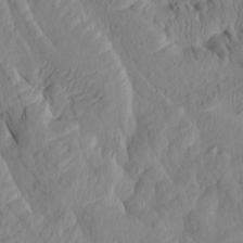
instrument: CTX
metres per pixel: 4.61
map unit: Htu
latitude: -8.5196
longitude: 177.8611
